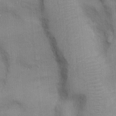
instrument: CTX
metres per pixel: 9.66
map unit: Ht
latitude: -2.6518
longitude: -14.6302
